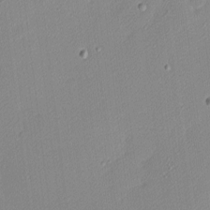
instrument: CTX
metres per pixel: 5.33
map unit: Nhu
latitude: 2.3467
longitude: -76.2333
